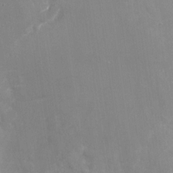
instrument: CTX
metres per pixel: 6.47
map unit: Nhu
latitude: -27.5777
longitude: -79.5182
